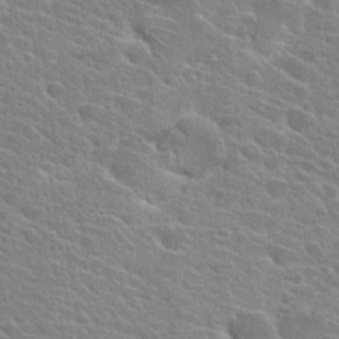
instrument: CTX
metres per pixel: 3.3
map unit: Hto
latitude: 25.2159
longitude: -40.6301
